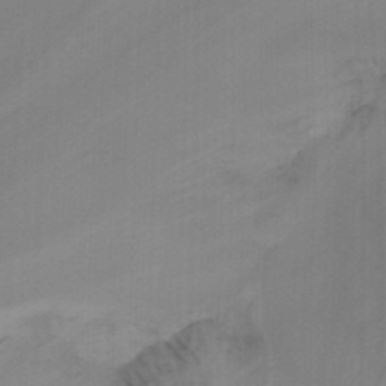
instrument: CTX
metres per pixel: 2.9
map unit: Nhu
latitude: -14.7086
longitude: -54.5735
